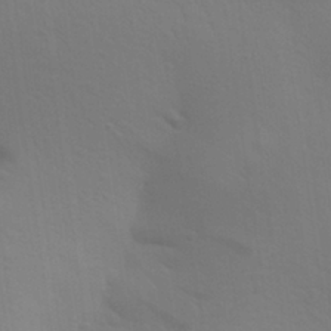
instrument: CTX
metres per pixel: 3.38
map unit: Aa
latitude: 29.1403
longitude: -144.5546
